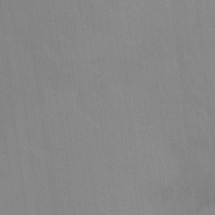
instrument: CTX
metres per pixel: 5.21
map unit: Hto
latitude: -13.1998
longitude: -40.1577
